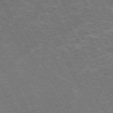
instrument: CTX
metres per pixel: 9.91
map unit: Hpe
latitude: -71.9556
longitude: 9.8422
